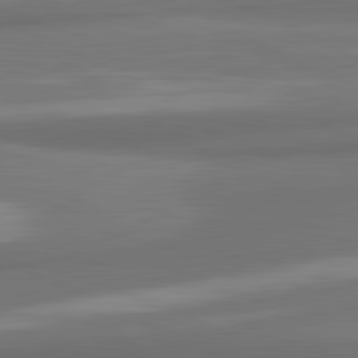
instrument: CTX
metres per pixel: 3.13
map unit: lApd
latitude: 81.8772
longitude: 173.3321
